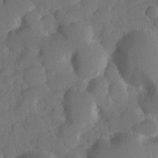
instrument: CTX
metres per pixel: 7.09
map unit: Hve
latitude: 25.4426
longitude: 148.8975
